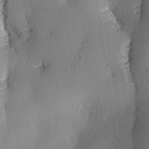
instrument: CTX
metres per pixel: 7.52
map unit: lAvf
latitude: 24.8946
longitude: -112.2333
